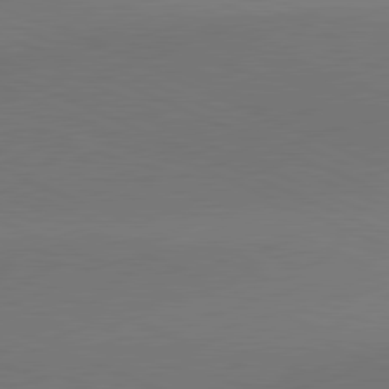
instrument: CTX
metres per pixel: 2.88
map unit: lApd
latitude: 81.3482
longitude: 136.2739
